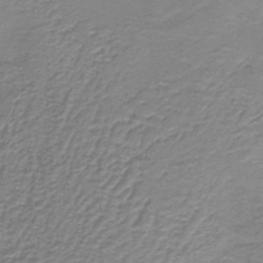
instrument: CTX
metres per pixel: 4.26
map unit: HNb
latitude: -38.4818
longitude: 50.9353
